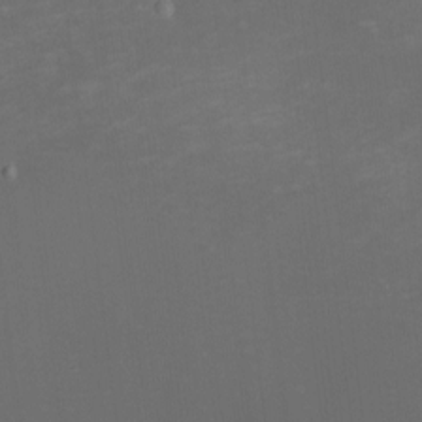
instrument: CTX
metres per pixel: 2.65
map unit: eHh
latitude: -1.6533
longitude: -78.9703
